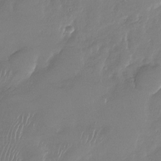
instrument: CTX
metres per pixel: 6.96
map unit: Nhu
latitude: -27.8044
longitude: -60.8002
